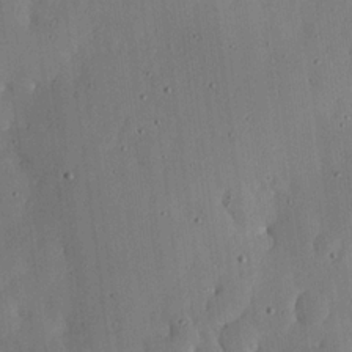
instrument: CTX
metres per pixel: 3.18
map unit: lHvf
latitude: 18.5356
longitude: -114.1199
